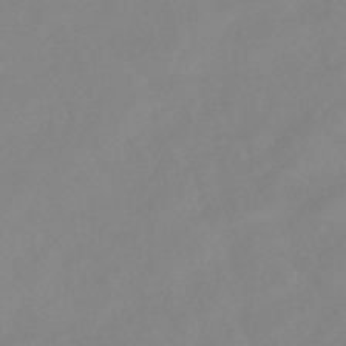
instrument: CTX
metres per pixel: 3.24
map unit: lHb
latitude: -41.6911
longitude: 77.9367
